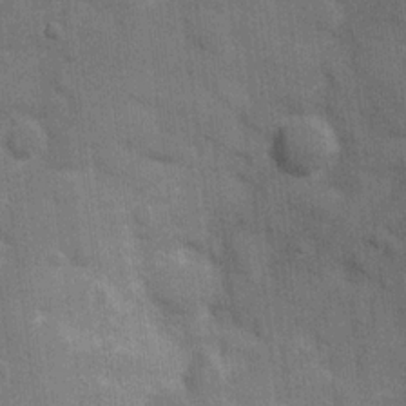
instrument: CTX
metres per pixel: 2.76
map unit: Hve
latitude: 19.3292
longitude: 151.5966
